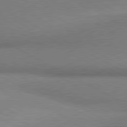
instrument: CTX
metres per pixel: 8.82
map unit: lApd
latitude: 80.7246
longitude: 165.5777
